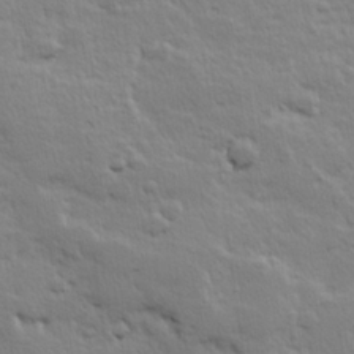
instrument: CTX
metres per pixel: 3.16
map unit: Hve
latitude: 24.5167
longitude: 144.7274
